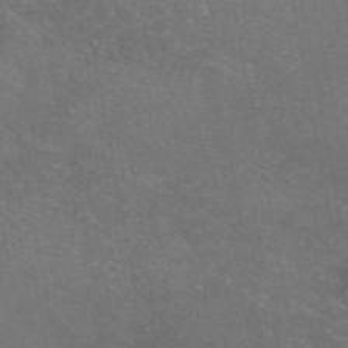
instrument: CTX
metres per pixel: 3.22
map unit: eAb
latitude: 46.6869
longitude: 105.9556
